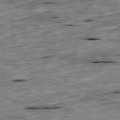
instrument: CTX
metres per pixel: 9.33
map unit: Ap
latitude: -80.5952
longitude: -87.7449
